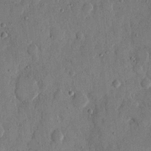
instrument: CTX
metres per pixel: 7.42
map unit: eHh
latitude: 14.0822
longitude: -68.1200
